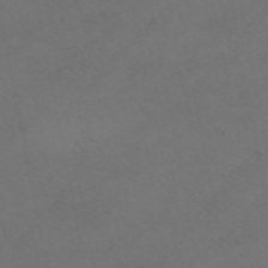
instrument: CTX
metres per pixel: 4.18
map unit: ANa
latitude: 50.9324
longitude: -71.0458
